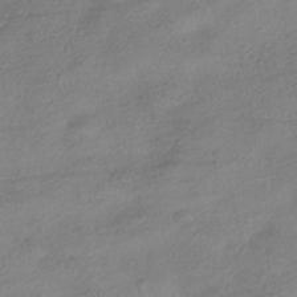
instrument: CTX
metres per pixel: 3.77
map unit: HNhu
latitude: -40.9542
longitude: 99.5399
